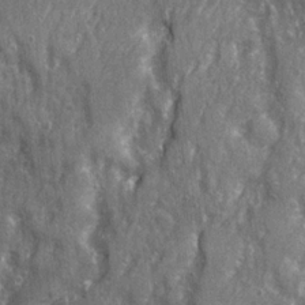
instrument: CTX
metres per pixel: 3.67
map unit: Ave
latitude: 22.5546
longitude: -133.5371
